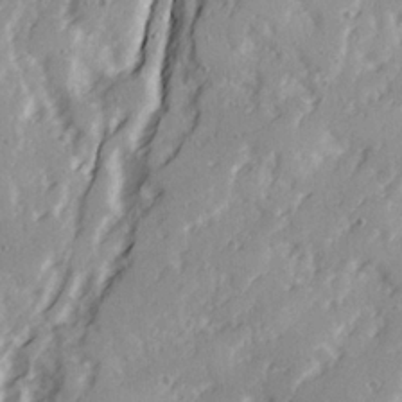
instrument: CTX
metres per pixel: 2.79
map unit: Ave
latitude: 21.4616
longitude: -131.3293
